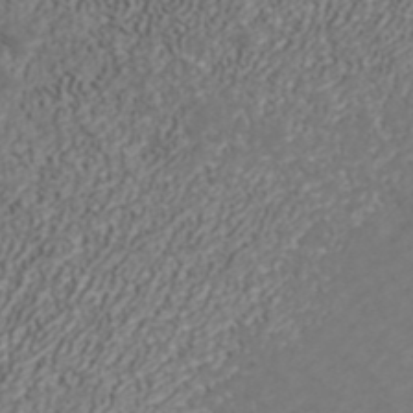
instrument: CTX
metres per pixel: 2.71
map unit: ANa
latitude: 42.3278
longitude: 28.6896
